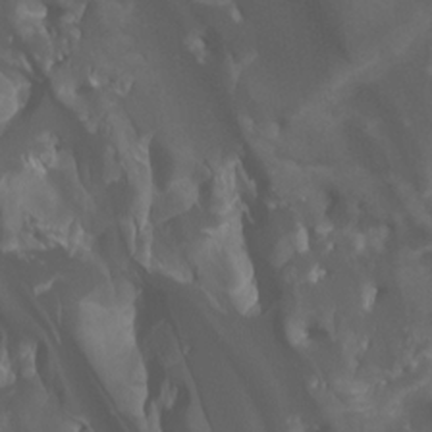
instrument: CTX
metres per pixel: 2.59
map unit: Htu
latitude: -4.9730
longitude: -75.5560
